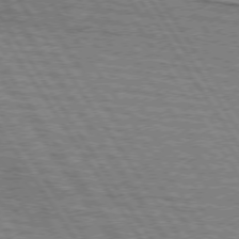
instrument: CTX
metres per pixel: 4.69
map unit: lApd
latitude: 74.1011
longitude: -78.1578
